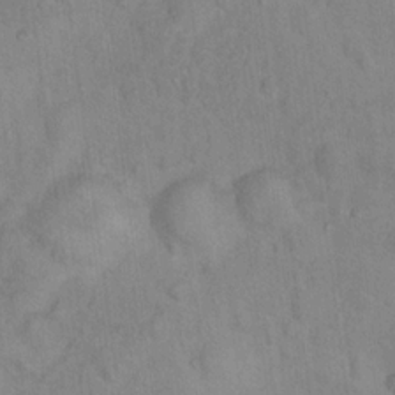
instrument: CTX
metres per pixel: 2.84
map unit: Hto
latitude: 16.7813
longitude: -40.6679
